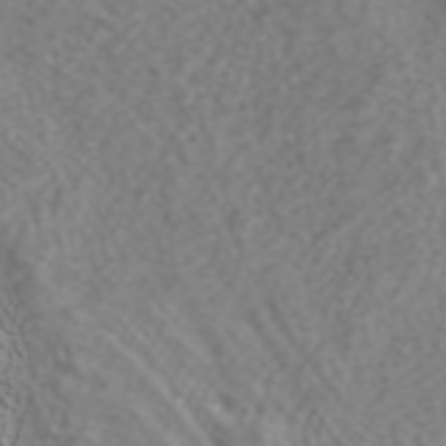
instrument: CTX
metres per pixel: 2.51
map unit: ANa
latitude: 40.1388
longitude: 24.1795
